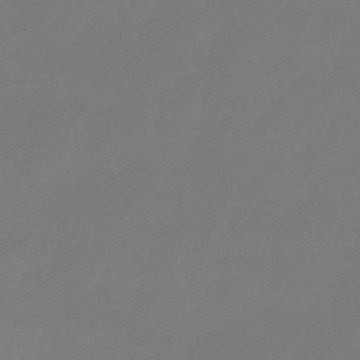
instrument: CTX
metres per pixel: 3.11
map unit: lHb
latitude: -49.7667
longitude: 78.8408
